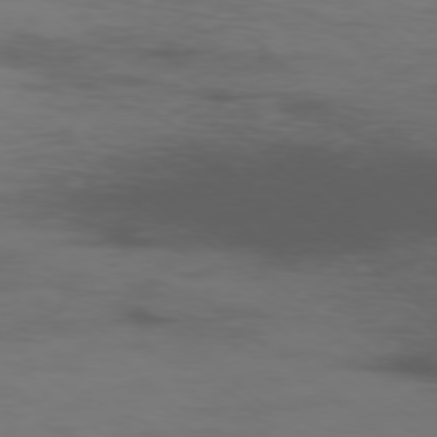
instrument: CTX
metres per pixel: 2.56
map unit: Ap
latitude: -77.9556
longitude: -66.8002
